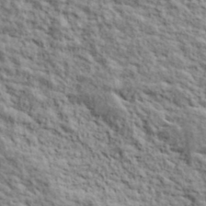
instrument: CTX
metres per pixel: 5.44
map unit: lHvf
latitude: 38.9514
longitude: -88.9325
